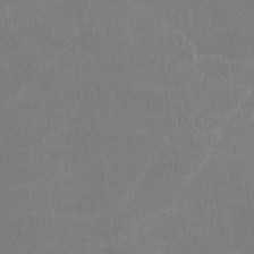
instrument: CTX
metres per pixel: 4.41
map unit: lHvf
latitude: -11.8611
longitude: -101.2348
